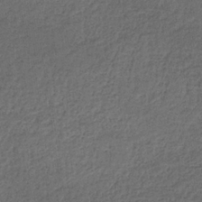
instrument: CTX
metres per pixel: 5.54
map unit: HNb
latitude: -35.7667
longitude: 58.9919
